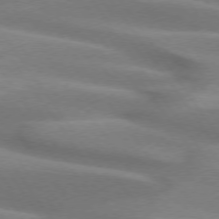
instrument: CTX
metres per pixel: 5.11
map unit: lApd
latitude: 74.4034
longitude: -49.4237
